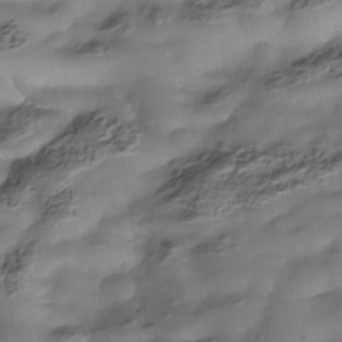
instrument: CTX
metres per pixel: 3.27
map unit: Nhe
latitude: -37.8233
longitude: -117.3293
